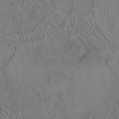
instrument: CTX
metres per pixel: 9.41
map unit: eAb
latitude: 35.3481
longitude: 111.8800
